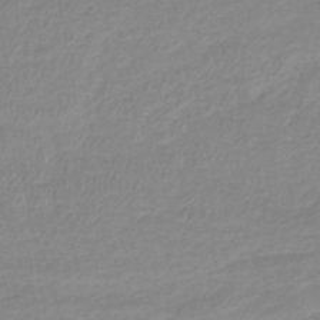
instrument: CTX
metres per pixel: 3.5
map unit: lHb
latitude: -40.3117
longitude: 72.3117
